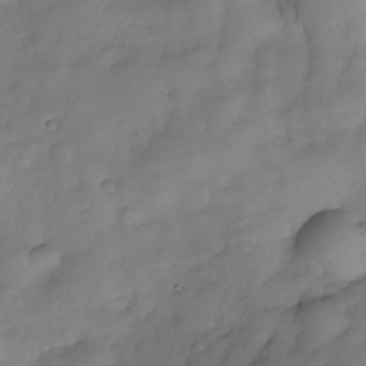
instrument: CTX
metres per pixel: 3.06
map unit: Nhe
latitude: -34.0472
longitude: -142.6869
